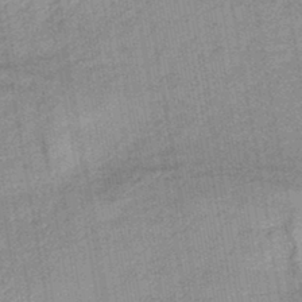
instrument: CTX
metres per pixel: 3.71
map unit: eHb
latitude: -44.0283
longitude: 86.7274
